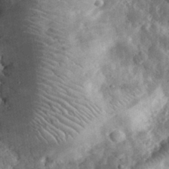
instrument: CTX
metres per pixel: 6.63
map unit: eHh
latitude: 31.6316
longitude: -69.6505
